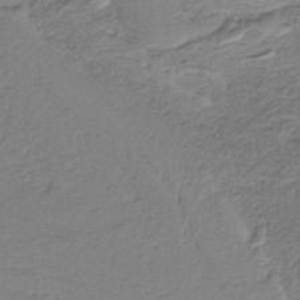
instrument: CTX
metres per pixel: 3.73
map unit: HNb
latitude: -36.1605
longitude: 56.9353
